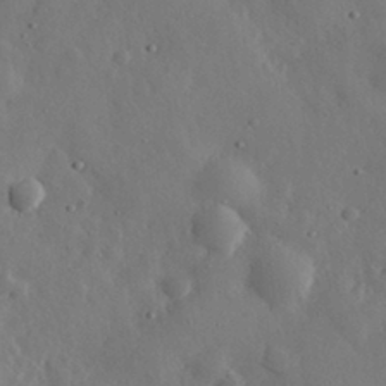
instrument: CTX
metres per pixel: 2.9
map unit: eHh
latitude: 30.4412
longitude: -77.8016
